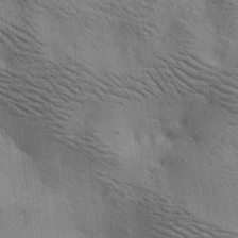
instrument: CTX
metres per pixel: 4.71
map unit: lAa
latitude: 18.9891
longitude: -139.6694
